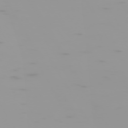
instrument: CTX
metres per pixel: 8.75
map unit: Hpe
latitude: -74.1795
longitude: 5.5399
